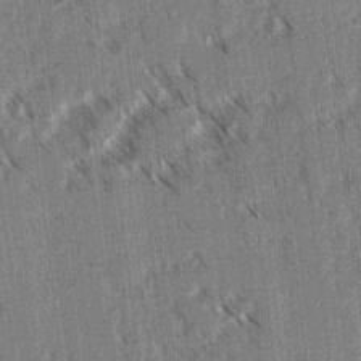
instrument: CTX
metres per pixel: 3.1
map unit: lAvf
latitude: 3.5560
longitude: -105.6694
